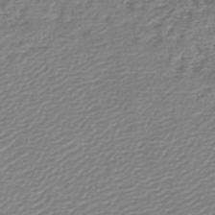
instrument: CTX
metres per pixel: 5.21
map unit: lHb
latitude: -46.4629
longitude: 73.6722
